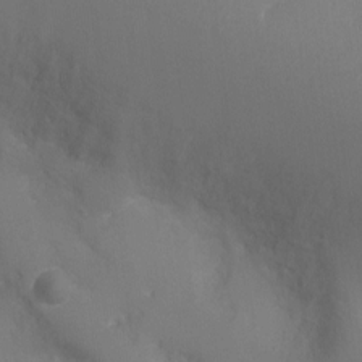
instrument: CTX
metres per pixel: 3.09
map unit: Ht
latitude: -5.5021
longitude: -25.7071
